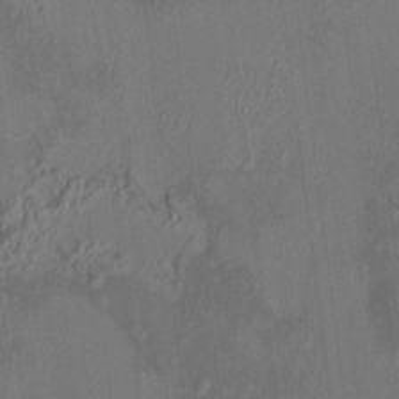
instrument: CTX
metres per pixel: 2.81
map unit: HNhu
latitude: 7.2348
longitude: 10.8786
